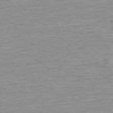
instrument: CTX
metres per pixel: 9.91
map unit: Ap
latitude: -75.7289
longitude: -77.7638
